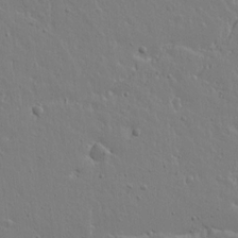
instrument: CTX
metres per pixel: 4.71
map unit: lAvf
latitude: 15.1970
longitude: -126.2712
